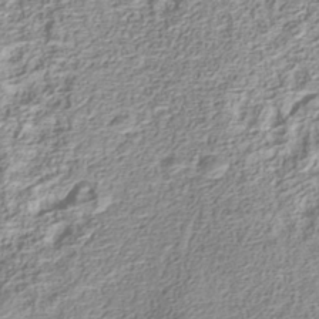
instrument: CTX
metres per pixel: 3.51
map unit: Nhu
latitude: -40.1417
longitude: -86.4223
